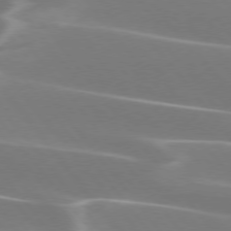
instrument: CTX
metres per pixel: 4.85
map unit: lApd
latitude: 75.2726
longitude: -62.9325
